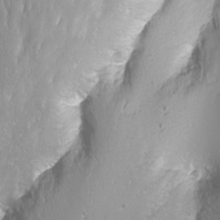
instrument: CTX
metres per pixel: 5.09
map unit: Nhu
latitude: -9.8422
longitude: -69.0458
